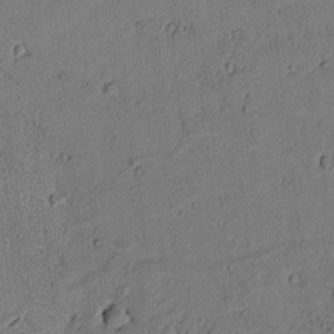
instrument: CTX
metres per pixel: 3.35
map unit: lAvf
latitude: 5.6316
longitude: 168.3117
